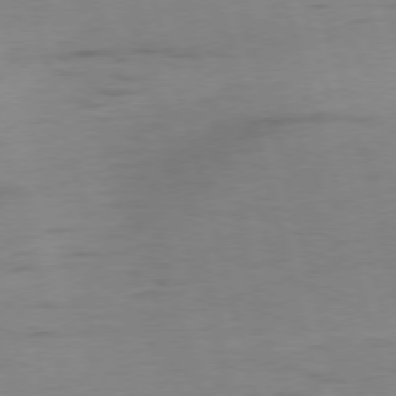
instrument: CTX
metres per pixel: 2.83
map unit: Ap
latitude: -75.6911
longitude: -73.7828
